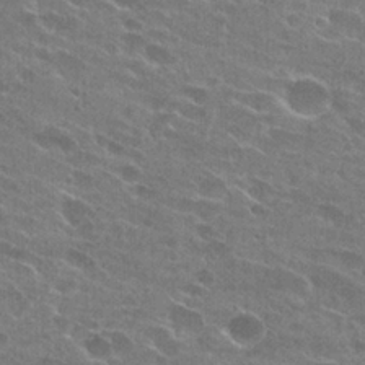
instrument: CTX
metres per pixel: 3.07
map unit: Hto
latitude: 25.0080
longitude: -43.6127
